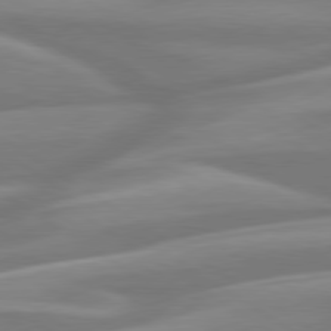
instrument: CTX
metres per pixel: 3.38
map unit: lApd
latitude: 79.7261
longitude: -127.7639
